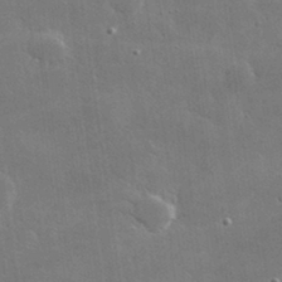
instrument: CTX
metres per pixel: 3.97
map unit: lHvf
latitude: 32.1767
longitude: -92.5923
